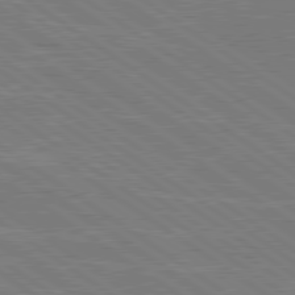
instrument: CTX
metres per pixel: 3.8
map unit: lApd
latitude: 79.5938
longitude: 166.2550
